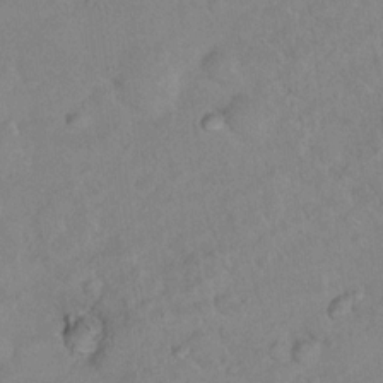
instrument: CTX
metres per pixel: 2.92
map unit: Nhu
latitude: 11.0648
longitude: -26.6680
